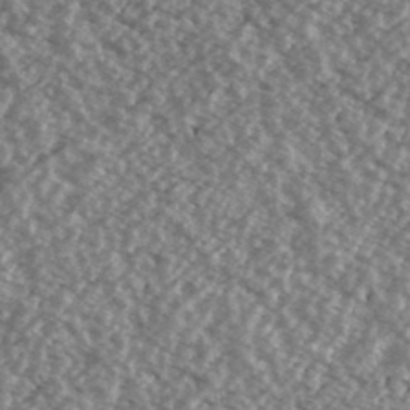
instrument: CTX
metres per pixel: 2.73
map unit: Ave
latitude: 39.1592
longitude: -111.4616
